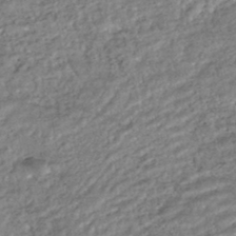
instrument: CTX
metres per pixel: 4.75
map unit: HNhu
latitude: -44.4440
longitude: 103.9178
